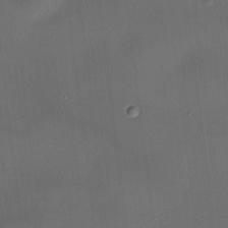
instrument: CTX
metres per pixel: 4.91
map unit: HNhu
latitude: 10.2523
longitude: 9.8233
